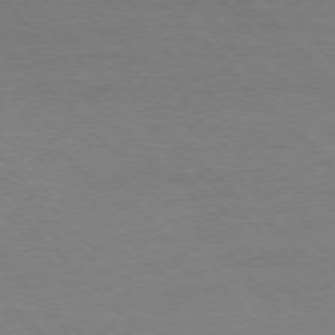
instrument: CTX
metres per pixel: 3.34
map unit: Ap
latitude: -77.2943
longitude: -86.9702
